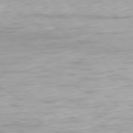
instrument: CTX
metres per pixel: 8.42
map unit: Ap
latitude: -79.8989
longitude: -58.1011
